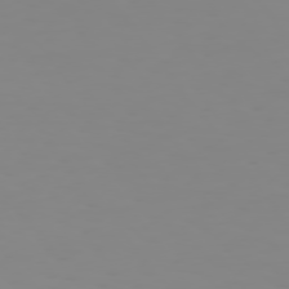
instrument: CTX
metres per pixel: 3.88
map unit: Hpe
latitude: 74.7624
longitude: -126.9136
